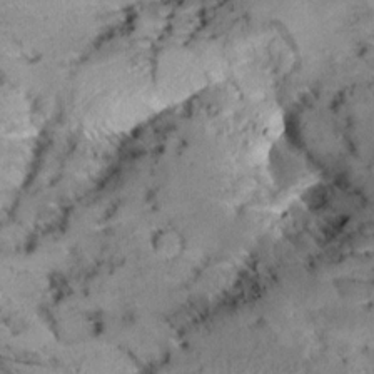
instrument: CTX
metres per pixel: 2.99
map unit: Aa
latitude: 9.6883
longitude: -140.8380
